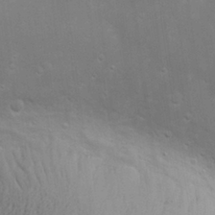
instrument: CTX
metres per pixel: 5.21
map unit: Hve
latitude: -10.1984
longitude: 174.1605
